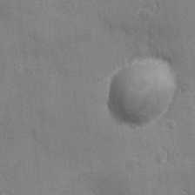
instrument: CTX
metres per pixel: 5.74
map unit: Ave
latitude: -6.8975
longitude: -120.4223
